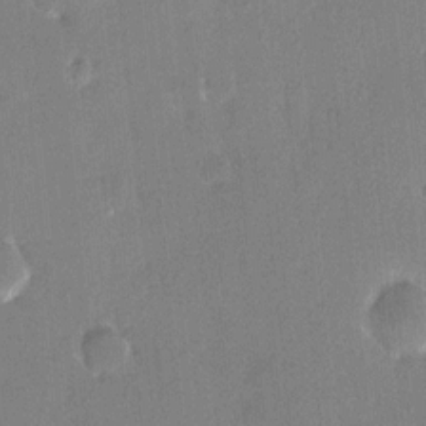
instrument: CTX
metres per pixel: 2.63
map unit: HNhu
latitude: 7.2726
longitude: 5.1053
